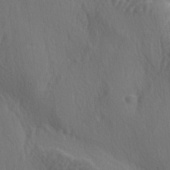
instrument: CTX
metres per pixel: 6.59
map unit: lAa
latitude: -4.9541
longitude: -123.8772
